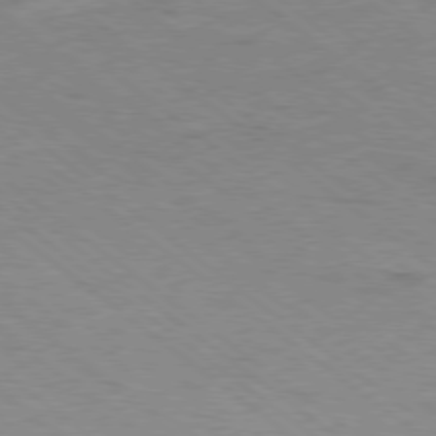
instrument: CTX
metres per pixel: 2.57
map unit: Ap
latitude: -79.3131
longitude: -100.7246
